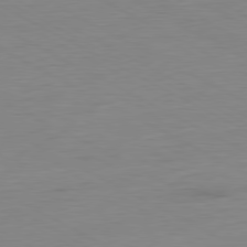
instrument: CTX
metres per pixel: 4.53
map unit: Ap
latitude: -80.7274
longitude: -78.1011
